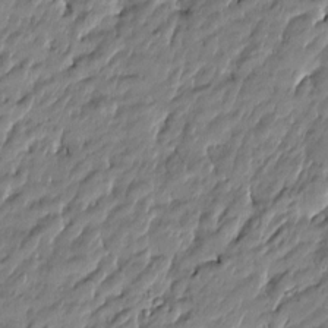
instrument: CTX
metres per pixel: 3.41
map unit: Htu
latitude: -5.3131
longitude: 177.2754
